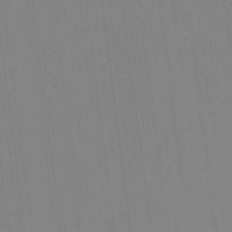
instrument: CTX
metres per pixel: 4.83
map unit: Hto
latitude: -11.1998
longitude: -38.5546
